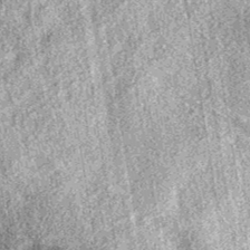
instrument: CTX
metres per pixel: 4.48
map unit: eAb
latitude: 38.6301
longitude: 111.6533
